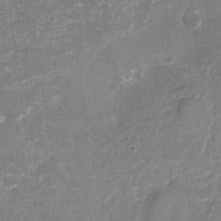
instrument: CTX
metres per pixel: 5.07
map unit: Nhu
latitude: -28.8975
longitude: -64.1389
